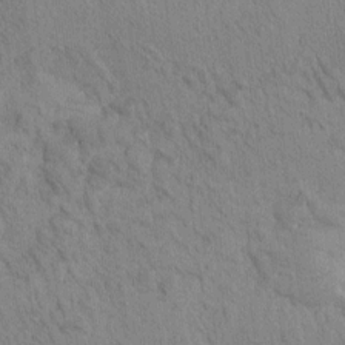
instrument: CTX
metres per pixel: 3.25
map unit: Htu
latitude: -1.2565
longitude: 174.7085
